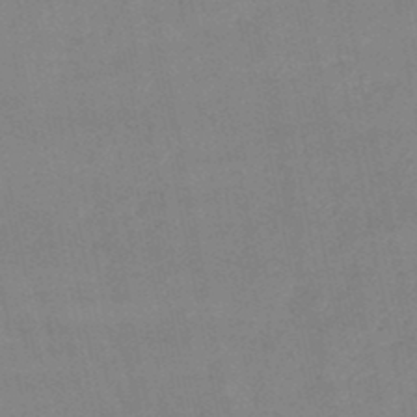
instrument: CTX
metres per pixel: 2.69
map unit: lHb
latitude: -48.0661
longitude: 75.8801
